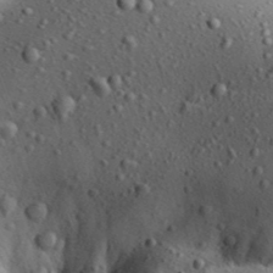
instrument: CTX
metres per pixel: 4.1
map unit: Aa
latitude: 31.2159
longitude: -134.4979
